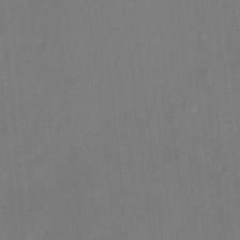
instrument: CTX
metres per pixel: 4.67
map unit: Nhu
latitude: -27.7666
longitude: -71.1025
